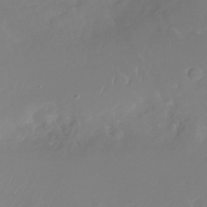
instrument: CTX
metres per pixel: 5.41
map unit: Nhu
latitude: -27.4643
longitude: -79.2915
